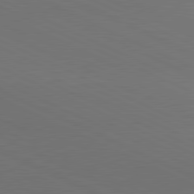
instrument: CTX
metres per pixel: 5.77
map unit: lApd
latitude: 81.1592
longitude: 137.2187
